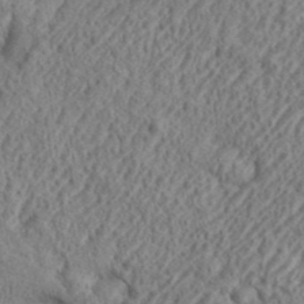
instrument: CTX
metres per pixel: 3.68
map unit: eHh
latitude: 36.8191
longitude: -137.5938
